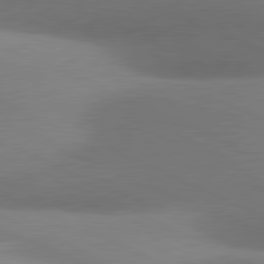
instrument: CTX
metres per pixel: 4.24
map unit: lApd
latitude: 81.0458
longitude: 130.2739
